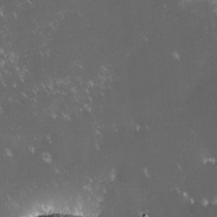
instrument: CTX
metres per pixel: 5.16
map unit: lHvf
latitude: -14.3873
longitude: -103.2915
